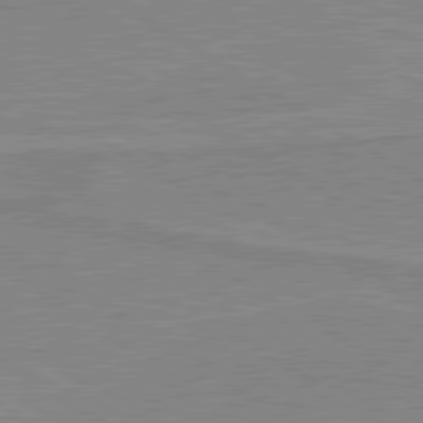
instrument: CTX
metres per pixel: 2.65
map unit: lApd
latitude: 80.1200
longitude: 169.0675
